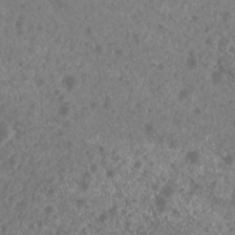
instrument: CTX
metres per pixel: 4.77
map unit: Nhu
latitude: 6.2334
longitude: -18.8758
